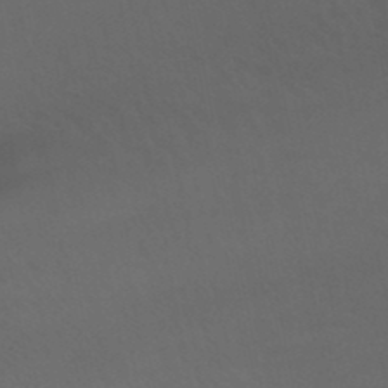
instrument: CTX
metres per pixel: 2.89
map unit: lHb
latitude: -47.8800
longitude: 75.5966
